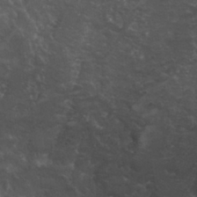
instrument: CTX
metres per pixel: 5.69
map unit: Nhu
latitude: 29.7638
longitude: -51.2348
